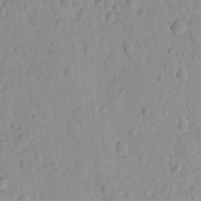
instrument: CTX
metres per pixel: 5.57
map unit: lAvf
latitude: -8.7085
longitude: -119.8772
